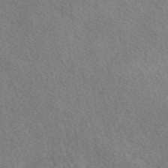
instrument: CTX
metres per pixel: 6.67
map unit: eAb
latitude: 49.6505
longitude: 117.0486
